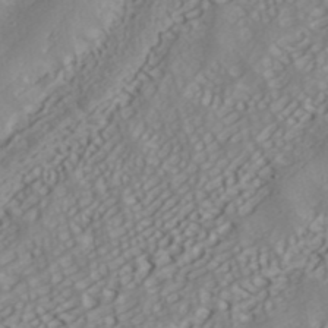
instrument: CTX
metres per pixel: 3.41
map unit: ANa
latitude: 40.5545
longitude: 53.3320
